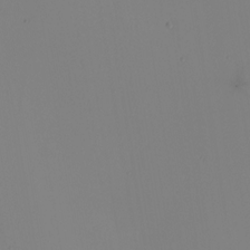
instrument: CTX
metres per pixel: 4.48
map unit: Nhu
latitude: -6.1039
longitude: -94.7435
